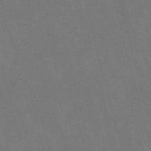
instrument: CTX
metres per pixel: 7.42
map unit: Nve
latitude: -58.2172
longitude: 64.5952
